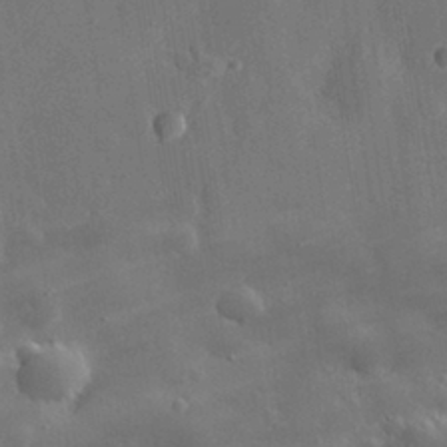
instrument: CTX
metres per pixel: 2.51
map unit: eHh
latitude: 30.6113
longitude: -78.5735
